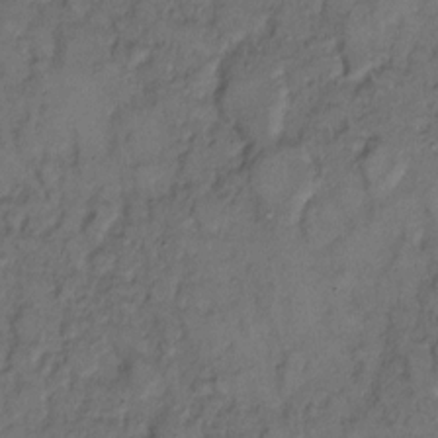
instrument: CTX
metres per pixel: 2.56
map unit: eHh
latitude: 9.1403
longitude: -62.3656
